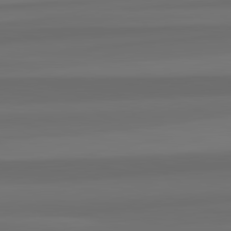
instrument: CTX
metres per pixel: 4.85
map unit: lApd
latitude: 82.3656
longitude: -173.2725
